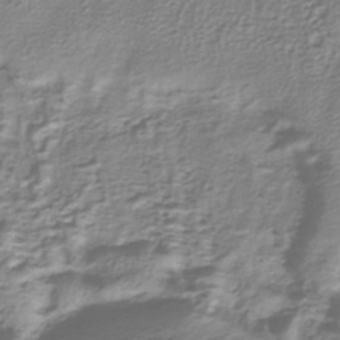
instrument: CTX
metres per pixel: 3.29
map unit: lHb
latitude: -38.3873
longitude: 58.9163
